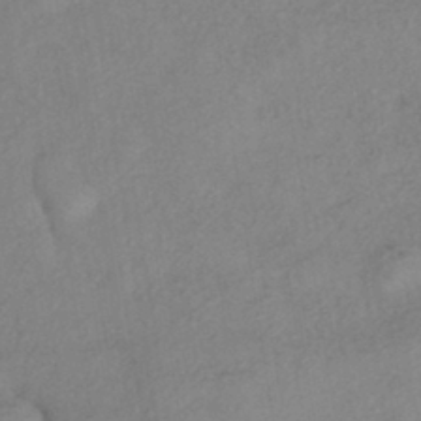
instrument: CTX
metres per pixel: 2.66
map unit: eHh
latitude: -41.9178
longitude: 119.1053
